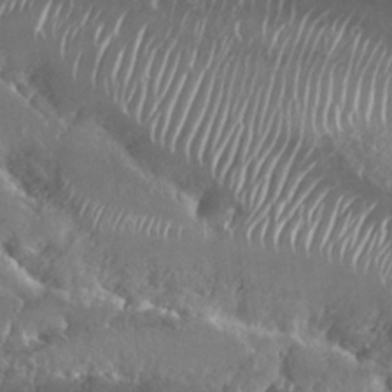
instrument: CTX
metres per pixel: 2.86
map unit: Nhu
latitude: 25.5182
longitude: -60.1955
